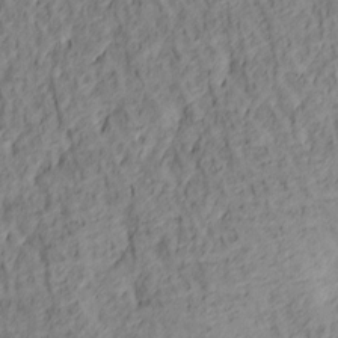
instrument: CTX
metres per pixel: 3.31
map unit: lAa
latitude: 4.6679
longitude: -116.2334
